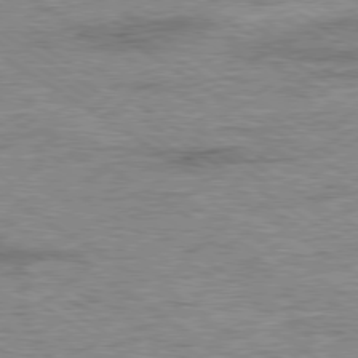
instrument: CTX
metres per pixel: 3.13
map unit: Ap
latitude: -80.0283
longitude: -88.3090
